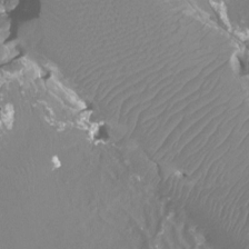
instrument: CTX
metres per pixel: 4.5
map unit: Ht
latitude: -4.3873
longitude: -26.4979
